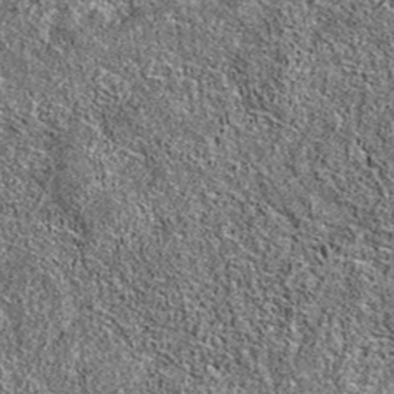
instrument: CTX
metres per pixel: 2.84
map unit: eAb
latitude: 36.8002
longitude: 105.6344
